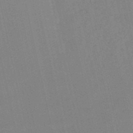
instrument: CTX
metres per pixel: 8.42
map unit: HNb
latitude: -54.1984
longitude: -45.9339
